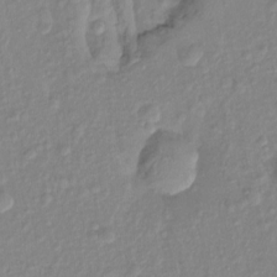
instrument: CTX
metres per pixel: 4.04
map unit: Ht
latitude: -13.9745
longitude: -58.2145
